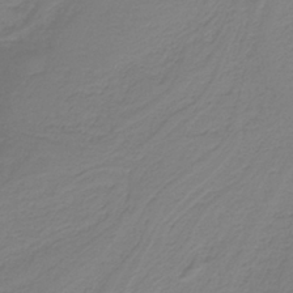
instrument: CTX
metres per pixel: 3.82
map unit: HNb
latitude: -37.8800
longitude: 54.5007
